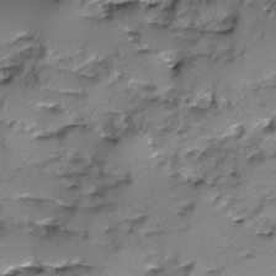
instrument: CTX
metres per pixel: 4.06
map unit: Ave
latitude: -10.1039
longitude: -117.7261
